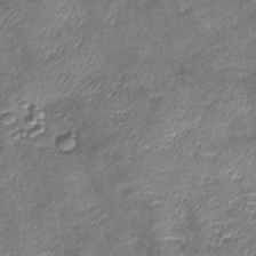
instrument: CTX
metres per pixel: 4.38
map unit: eHb
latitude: -39.9556
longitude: 76.3495
